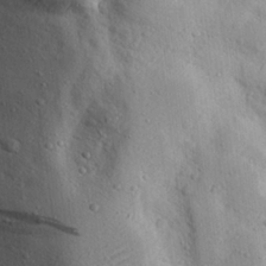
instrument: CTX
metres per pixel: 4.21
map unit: eHh
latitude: 25.8961
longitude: -77.8961
